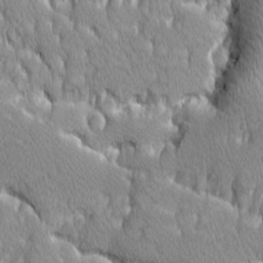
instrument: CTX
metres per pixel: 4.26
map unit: Ave
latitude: -10.5007
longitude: -117.7450
